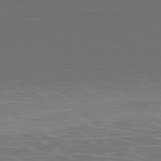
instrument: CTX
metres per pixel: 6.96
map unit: Ap
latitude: -78.4251
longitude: -75.4615
